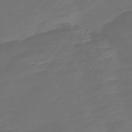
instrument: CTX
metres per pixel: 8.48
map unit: Nve
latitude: -58.5573
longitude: 56.5385
